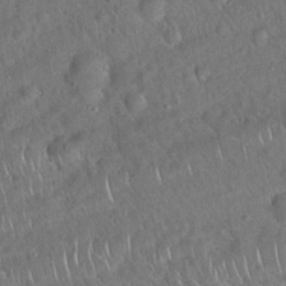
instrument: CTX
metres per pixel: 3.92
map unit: Hto
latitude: 19.4237
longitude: -52.7435
